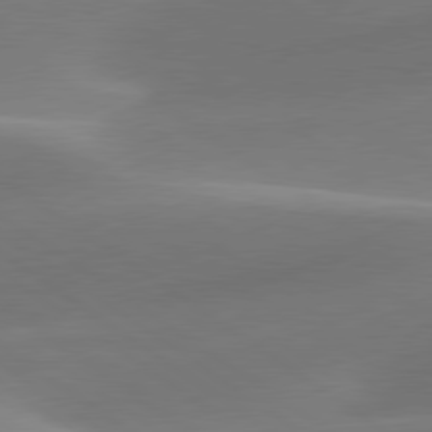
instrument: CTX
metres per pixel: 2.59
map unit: lApd
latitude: 79.8017
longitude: -91.4993
